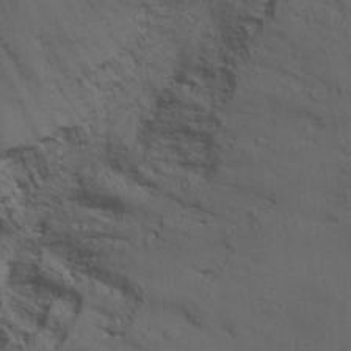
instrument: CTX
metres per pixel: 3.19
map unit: Ave
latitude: 13.9150
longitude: -102.8947
